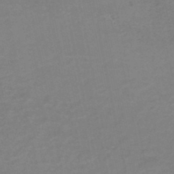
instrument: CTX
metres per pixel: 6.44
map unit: HNb
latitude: -45.6911
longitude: -47.1215
